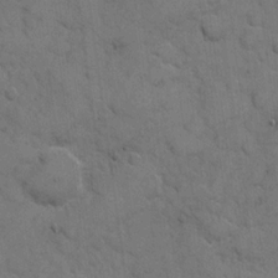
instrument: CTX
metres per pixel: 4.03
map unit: eHh
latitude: 6.0255
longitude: -64.8569
